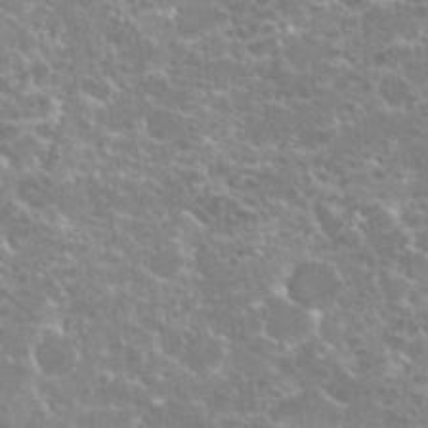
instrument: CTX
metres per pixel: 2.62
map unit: Hto
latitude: 20.9325
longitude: -40.2900
